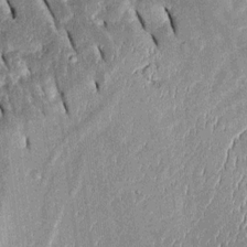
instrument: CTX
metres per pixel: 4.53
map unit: Htu
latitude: -1.2376
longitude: 149.8801
